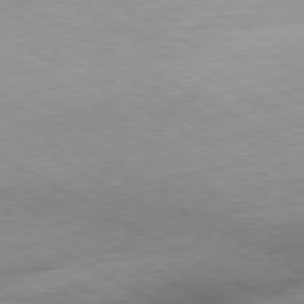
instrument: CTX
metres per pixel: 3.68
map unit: Hpe
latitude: -80.4629
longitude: 21.5966
